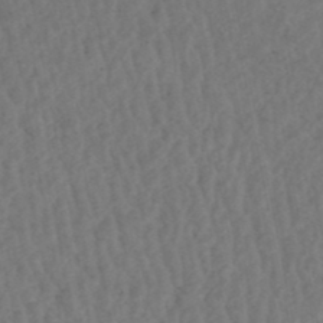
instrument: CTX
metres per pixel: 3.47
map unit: HNhu
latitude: -48.6519
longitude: 97.2754
